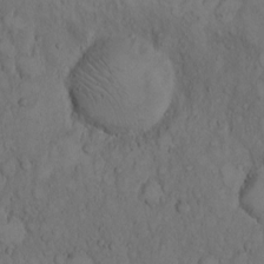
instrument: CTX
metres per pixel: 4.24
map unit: Hto
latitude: 9.1403
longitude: -57.9339
